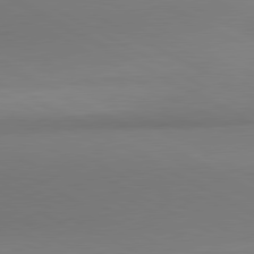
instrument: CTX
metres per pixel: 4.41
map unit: lApd
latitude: 80.7246
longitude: 146.1794
